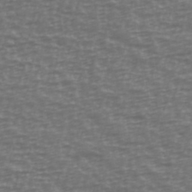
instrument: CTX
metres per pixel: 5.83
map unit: Ave
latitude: 39.1025
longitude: -113.6505
